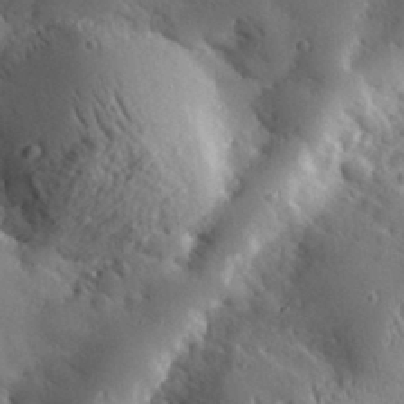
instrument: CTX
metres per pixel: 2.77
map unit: lHvf
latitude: 33.2348
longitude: -84.9325
